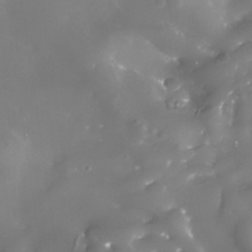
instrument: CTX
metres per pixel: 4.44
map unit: Nhe
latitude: -34.1795
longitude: -88.4790
